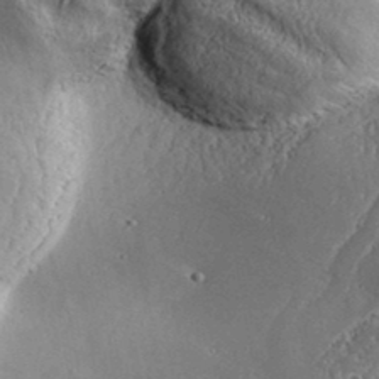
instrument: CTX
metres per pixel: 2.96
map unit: Aa
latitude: 33.3104
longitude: -134.5545
